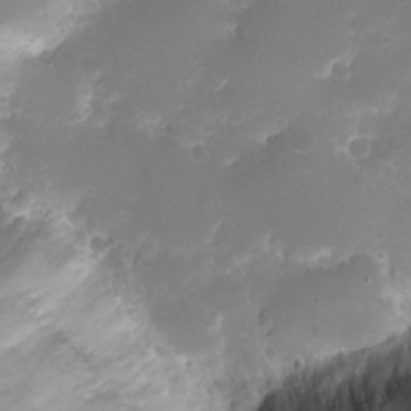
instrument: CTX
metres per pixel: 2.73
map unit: eHh
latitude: -5.8611
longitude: -78.1956
